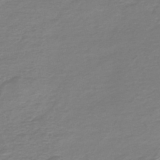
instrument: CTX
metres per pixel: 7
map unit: HNb
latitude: -46.4440
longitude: 53.2376
